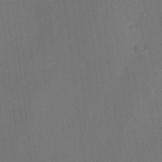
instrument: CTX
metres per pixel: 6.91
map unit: eHh
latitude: -7.7100
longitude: -69.6694
